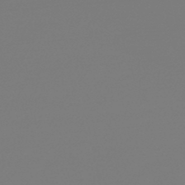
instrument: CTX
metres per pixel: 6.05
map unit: lHb
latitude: -45.6911
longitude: 59.5210
